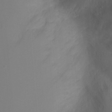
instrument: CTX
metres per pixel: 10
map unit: Ht
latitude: -2.7652
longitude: -28.3089
